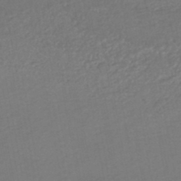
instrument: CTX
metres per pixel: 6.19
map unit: HNhu
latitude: -45.7856
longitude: 94.0472
